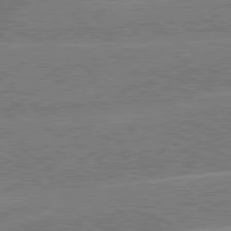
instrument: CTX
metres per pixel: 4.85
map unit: lApd
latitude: 79.4994
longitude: -145.9717
